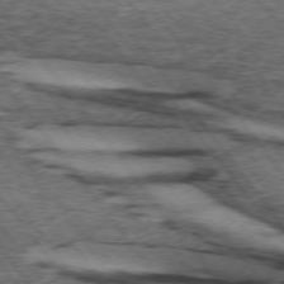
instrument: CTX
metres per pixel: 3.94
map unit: lApd
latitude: 73.6316
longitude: -76.8002
